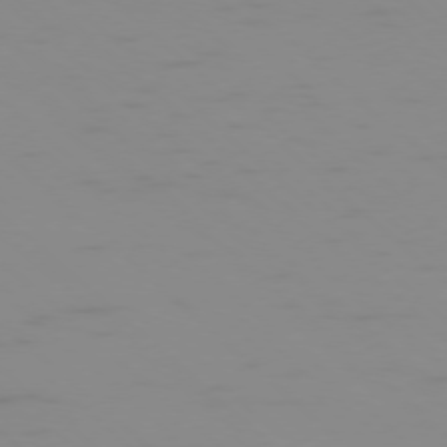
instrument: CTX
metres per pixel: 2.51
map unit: Ap
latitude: -77.1431
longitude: -67.7260
